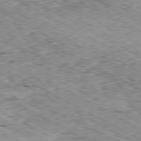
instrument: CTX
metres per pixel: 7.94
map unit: Ap
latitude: -80.4251
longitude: -49.7072
